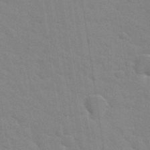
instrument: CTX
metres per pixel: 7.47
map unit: Hto
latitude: 34.1955
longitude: -51.5938
